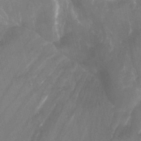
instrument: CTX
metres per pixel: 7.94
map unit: Aa
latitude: -13.0109
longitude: -66.7624
